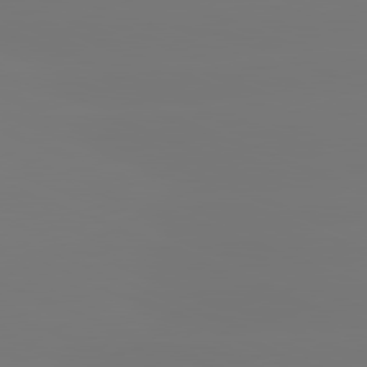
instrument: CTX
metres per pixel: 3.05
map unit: lApd
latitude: 81.6505
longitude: -150.7246
